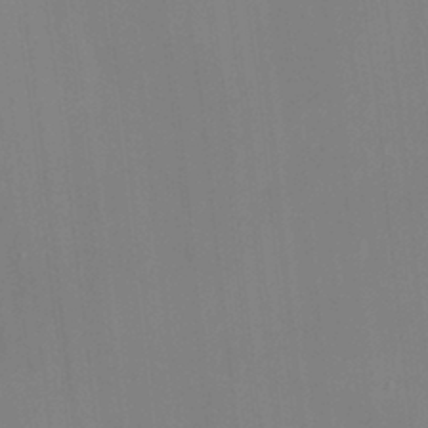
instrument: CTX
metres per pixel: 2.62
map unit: HNhu
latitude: 6.8191
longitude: 1.8045
